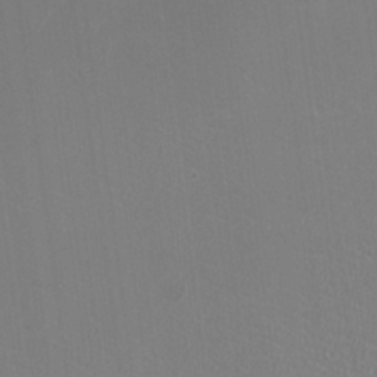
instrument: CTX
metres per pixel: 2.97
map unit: HNhu
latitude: -0.6330
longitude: -1.1403
